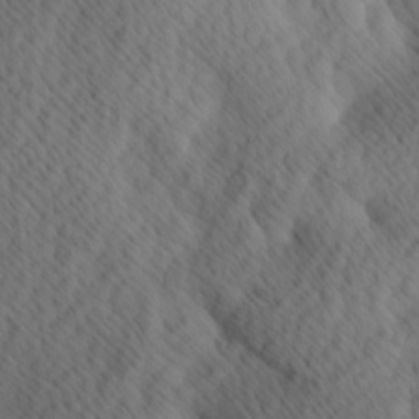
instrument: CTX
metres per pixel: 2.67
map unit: Hve
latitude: 14.1200
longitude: -91.6694
